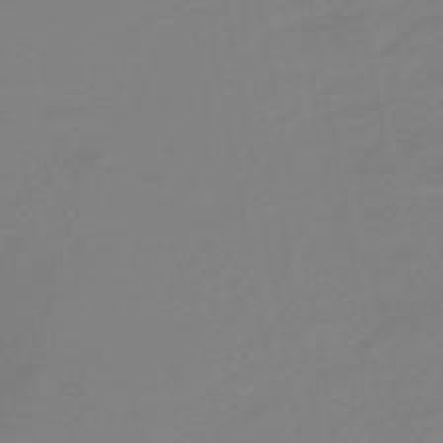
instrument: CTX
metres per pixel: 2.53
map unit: eHb
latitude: -45.5399
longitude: 88.1417
